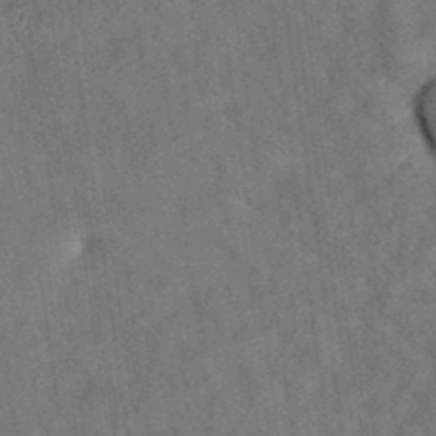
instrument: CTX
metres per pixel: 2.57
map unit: eAb
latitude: 35.3292
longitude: 109.2943
